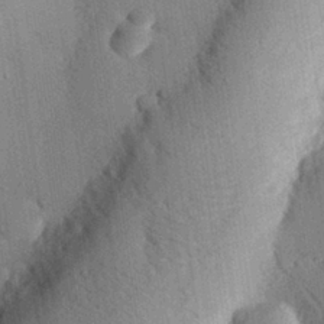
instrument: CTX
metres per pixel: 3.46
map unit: eHh
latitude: 27.7450
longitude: -79.4805
